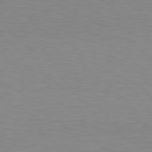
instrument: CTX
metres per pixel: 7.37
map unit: Hpe
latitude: 78.3468
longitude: -121.8962
